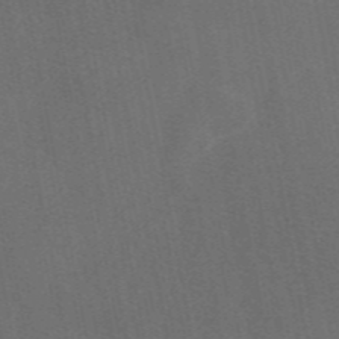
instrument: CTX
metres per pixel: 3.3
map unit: eAb
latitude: 47.4238
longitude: 116.6518
